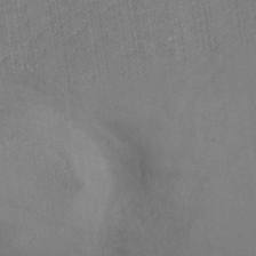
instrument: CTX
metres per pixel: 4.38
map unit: HNb
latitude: -36.1227
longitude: 50.5385
